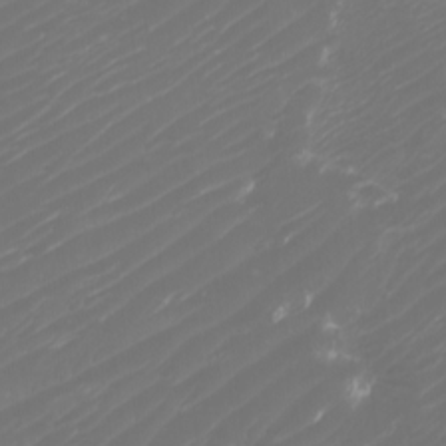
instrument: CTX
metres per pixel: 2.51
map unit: Htu
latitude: -5.8800
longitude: -74.3656
